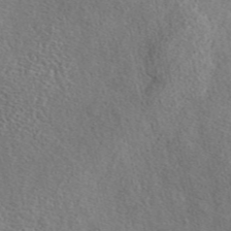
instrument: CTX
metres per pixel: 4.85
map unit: eAb
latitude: 45.0836
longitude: 111.6532
